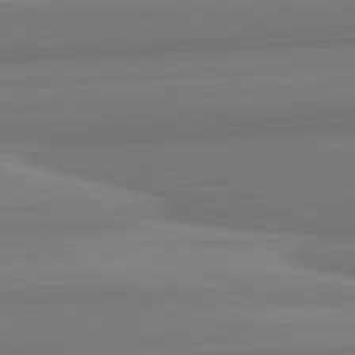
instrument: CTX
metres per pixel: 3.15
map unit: lApd
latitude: 82.6490
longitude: 169.9556
